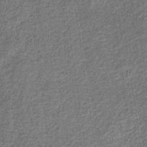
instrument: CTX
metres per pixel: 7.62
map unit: eHb
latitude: -31.5399
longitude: 72.6518
